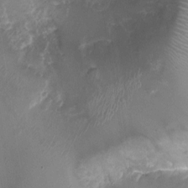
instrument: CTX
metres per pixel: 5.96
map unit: Ht
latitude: -1.7289
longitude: -16.6113
